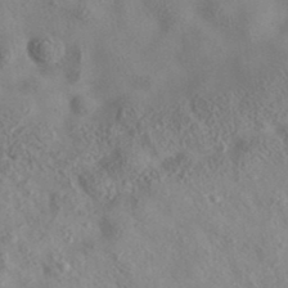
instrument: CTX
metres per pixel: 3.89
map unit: eAb
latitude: 35.8961
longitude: 107.8801
